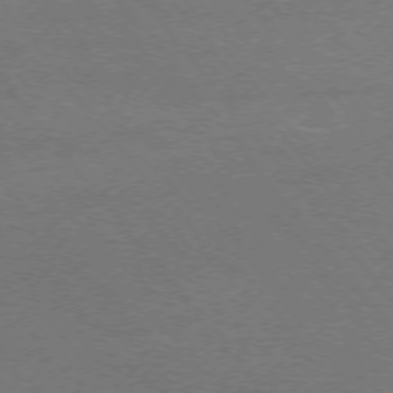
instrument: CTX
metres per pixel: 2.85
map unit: Ap
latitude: -75.3699
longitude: -74.5168
